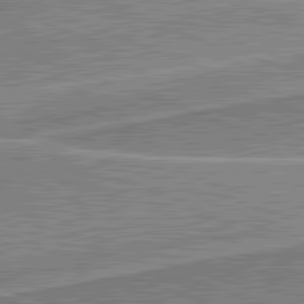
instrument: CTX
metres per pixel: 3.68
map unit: lApd
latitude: 82.1766
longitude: 139.3132
